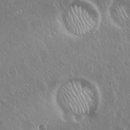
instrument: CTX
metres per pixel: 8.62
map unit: Hto
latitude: 18.4979
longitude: -57.2348
